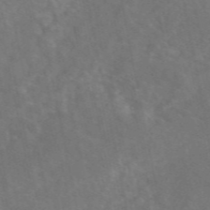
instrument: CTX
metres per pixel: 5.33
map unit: eAb
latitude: 48.3656
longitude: 118.4440
